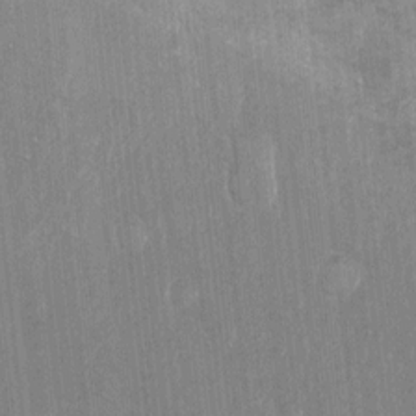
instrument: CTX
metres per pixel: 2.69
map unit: Ht
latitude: -9.8422
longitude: -36.1578
